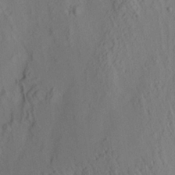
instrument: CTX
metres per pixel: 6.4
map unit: Aa
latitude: 25.8394
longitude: -133.7639
